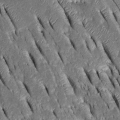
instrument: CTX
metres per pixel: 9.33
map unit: Htu
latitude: -0.7841
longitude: 148.8786
